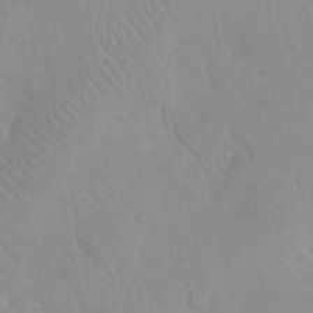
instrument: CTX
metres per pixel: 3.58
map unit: eHh
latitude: 24.8191
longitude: -66.6301
